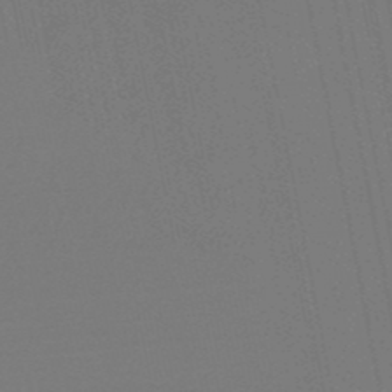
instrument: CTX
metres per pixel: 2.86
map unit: eHb
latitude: -49.3132
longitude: 67.1053
